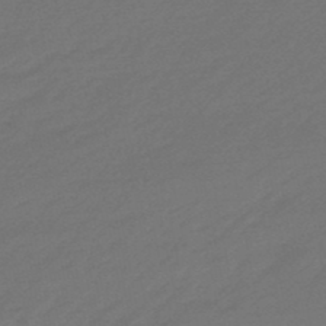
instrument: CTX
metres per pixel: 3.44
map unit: eHb
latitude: -47.7099
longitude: 85.7855
